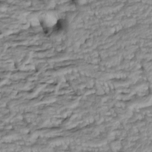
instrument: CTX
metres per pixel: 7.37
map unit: Htu
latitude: -5.7099
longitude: 154.0850
